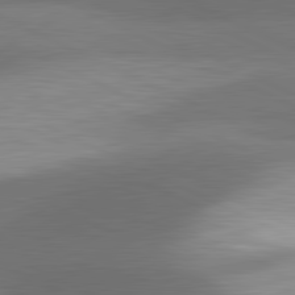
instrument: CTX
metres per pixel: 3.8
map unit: lApd
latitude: 81.5749
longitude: 139.7100
